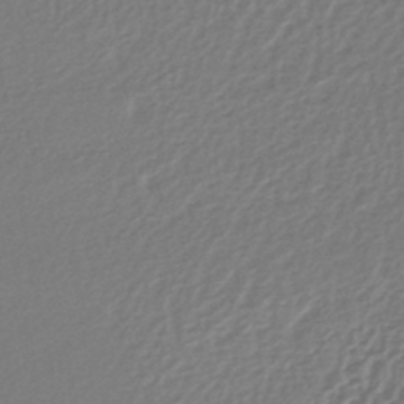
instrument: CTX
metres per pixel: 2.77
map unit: lHb
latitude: -44.5574
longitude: 65.3132
